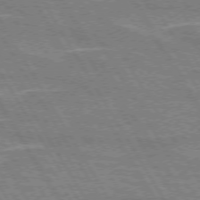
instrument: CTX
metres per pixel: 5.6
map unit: lApd
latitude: 72.8569
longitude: -55.8016
